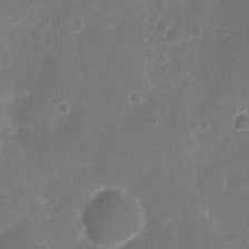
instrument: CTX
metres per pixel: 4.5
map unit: eHh
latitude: 9.2537
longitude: -71.1781
